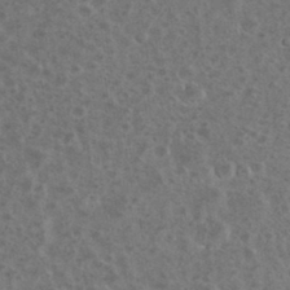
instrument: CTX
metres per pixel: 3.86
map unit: eHh
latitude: 35.2159
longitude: -60.6868
